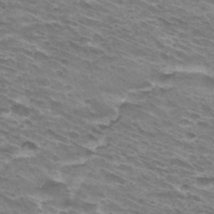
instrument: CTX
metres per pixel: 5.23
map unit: Hto
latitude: 32.9514
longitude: -42.3656
